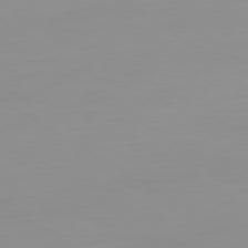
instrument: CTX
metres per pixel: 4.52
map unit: Ap
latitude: -79.7477
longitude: -78.2523
